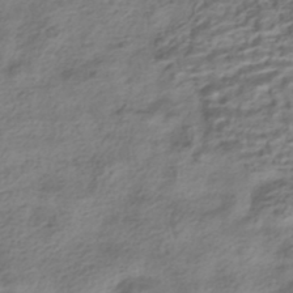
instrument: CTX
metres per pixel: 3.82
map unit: HNhu
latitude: -42.4628
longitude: 100.0849
